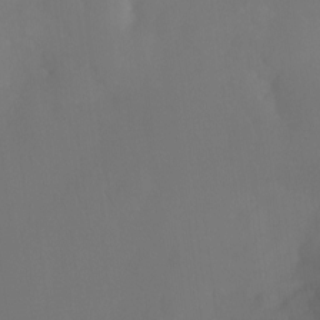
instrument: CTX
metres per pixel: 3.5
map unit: Htu
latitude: -12.8786
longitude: -47.4994
